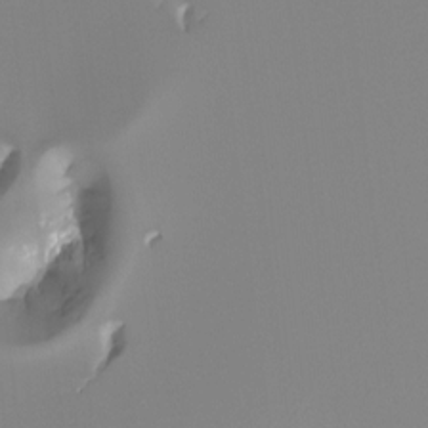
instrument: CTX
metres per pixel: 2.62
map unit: Ht
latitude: -13.2376
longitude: -50.1577
